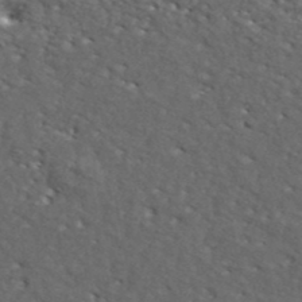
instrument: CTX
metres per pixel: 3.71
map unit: ANa
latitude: 41.8772
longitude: -87.1970
